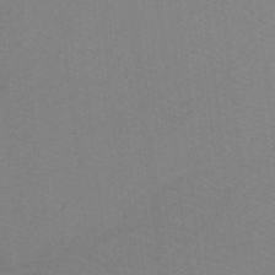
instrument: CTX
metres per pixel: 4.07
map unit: Ht
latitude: -3.5588
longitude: -27.4804
